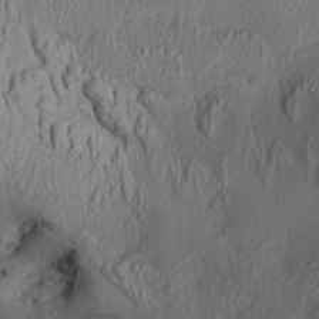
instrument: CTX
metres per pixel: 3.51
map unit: Aa
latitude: 29.5371
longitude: -136.2334
